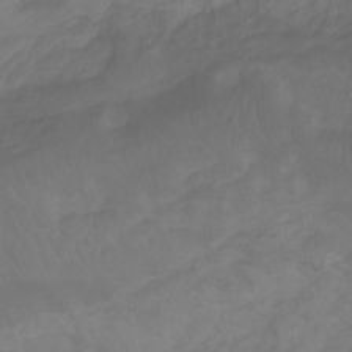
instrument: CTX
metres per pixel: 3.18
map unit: Ht
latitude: -10.0661
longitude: -35.4237
